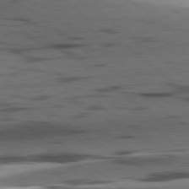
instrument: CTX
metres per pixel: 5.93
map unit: lApd
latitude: 78.9136
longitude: -50.3845
